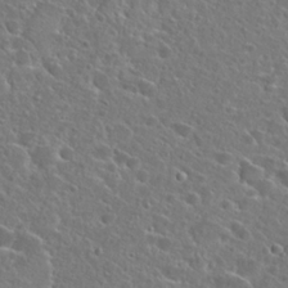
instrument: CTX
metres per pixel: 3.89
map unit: Hto
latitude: 24.7246
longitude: -45.3292
